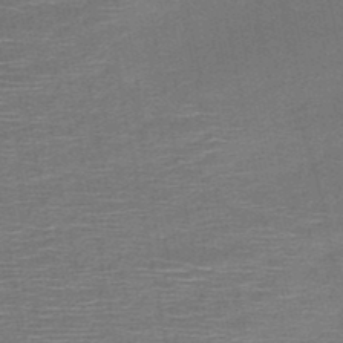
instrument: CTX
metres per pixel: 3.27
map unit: HNb
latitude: -48.2929
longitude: -42.3278
